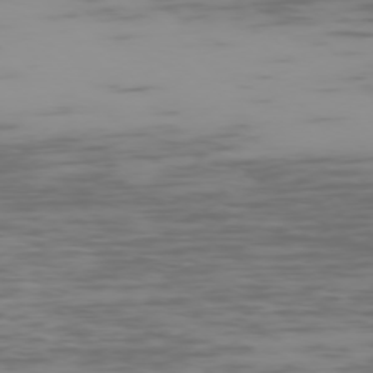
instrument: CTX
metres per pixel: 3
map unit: Ap
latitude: -75.3321
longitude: -67.3292
